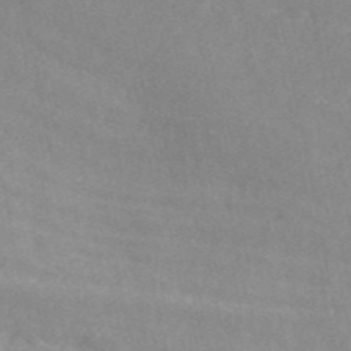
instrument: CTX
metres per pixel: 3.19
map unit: ANa
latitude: 46.5735
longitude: 26.8596
